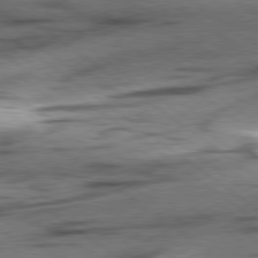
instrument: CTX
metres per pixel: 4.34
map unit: lApd
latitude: 78.8002
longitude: -51.2914
